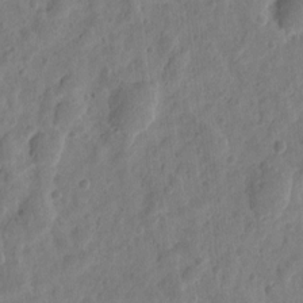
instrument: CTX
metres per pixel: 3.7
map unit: eHh
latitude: 9.5560
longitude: -74.1011
